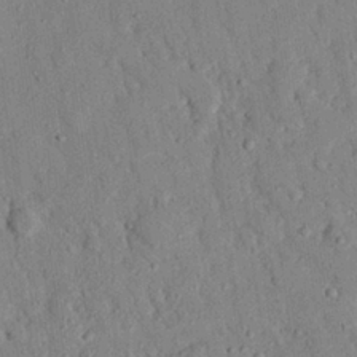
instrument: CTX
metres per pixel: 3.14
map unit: eHh
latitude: 26.2334
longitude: -79.1592
